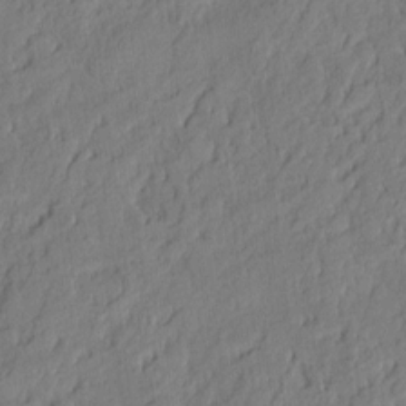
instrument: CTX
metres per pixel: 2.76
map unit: eHh
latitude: 6.5168
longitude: -75.9906
